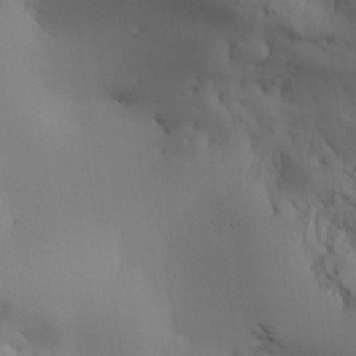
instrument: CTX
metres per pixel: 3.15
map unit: Aa
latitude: 27.6505
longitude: -132.4034
